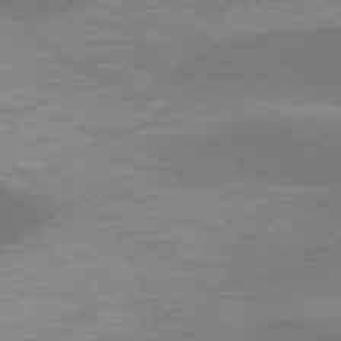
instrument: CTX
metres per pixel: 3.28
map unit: lApd
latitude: 77.1781
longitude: -50.6490
